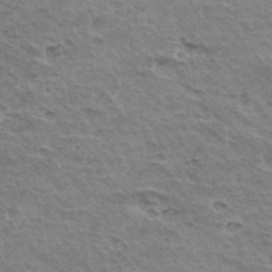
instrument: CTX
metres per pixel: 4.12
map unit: Hto
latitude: 35.4237
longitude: -43.6883
